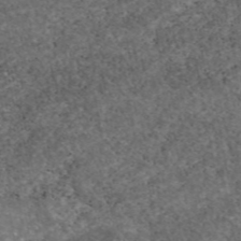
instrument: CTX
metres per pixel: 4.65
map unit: eAb
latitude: 46.6491
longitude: 118.7652
